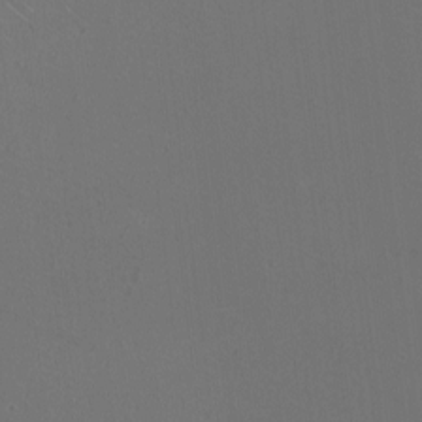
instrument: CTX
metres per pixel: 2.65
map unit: HNhu
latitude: -0.8975
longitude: -0.9702
